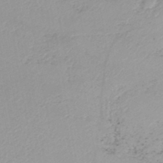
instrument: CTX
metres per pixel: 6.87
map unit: HNb
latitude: -45.2187
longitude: -42.8947
